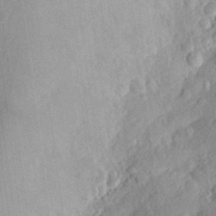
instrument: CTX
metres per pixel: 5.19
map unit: Aa
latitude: 26.2901
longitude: -146.2523
